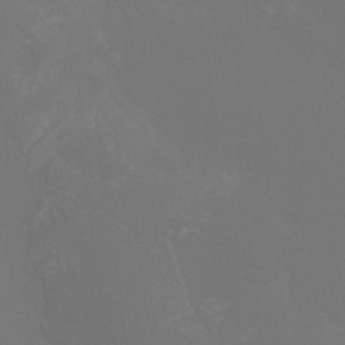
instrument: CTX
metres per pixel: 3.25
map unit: Htu
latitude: -13.3321
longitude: -48.2334
